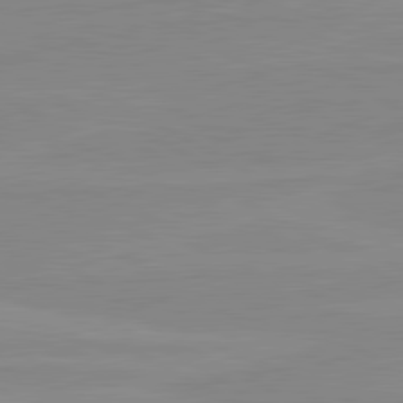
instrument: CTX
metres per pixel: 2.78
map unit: lApd
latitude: 80.7813
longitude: -176.1200
